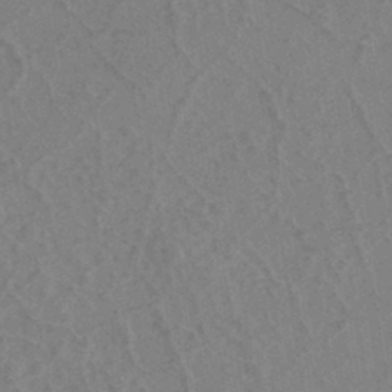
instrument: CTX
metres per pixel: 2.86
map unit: eHh
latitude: -39.7289
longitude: -27.1025
